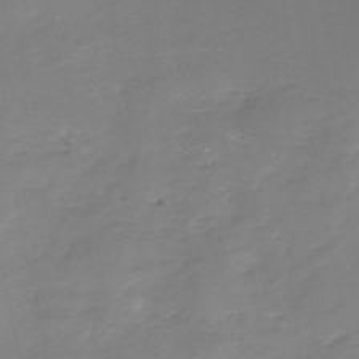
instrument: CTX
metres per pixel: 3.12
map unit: eHh
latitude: -52.2361
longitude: -24.5545
